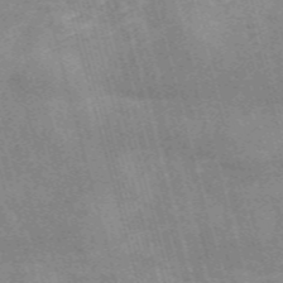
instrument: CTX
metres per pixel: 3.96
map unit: Nve
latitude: -58.9919
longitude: 65.5021
